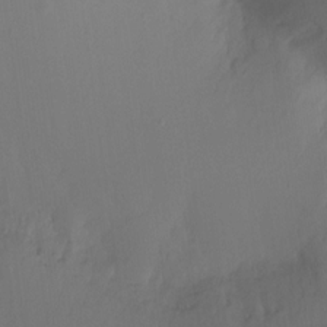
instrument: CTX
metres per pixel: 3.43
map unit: Htu
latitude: -15.3699
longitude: -46.8002
